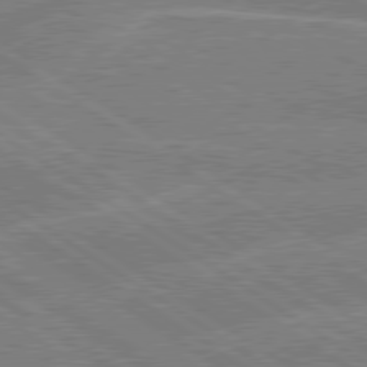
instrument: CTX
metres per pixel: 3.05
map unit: lApd
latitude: 79.2915
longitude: -131.0648
